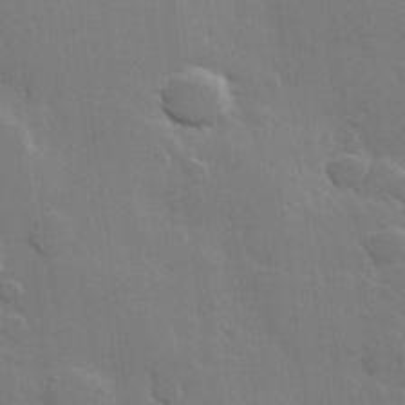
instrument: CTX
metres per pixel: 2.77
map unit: Hve
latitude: 22.8380
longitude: 148.8219
